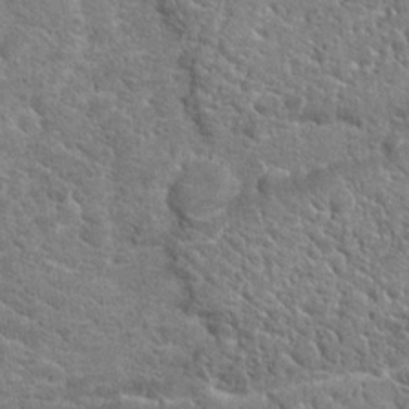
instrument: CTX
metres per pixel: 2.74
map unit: Hto
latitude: 19.3859
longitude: -37.1592
